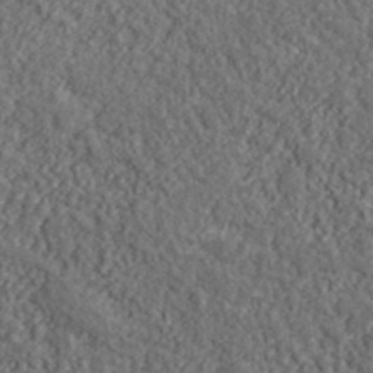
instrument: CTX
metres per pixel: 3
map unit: lHvf
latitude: 38.4412
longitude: -89.8017
